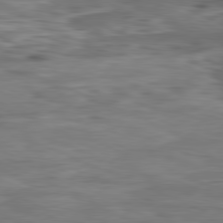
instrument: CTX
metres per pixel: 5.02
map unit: Ap
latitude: -81.3699
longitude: -81.3293
